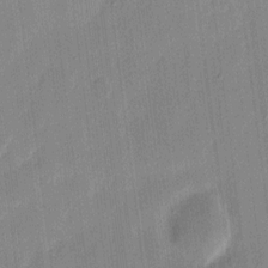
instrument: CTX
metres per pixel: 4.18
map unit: eHh
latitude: 8.9892
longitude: -68.5168
